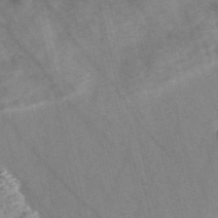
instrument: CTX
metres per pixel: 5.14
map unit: Nve
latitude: -57.0108
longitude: 54.2551
